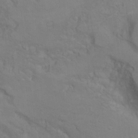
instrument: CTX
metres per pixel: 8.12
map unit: Hto
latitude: 6.6301
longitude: -35.7260
